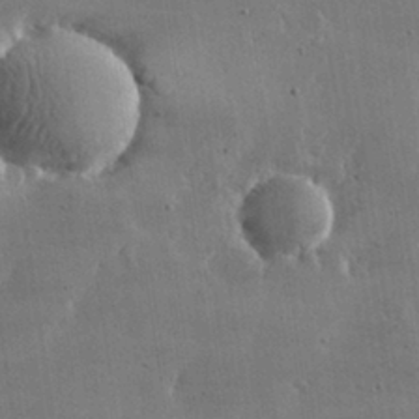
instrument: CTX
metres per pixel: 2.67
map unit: lHvf
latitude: 31.1215
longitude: -92.4034
